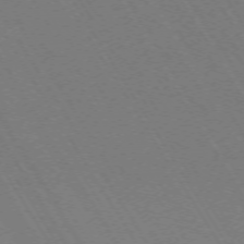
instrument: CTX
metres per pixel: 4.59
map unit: Hpe
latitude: -71.8800
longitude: 11.4643
